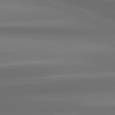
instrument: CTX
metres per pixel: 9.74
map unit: lApd
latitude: 80.6490
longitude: -139.7639
